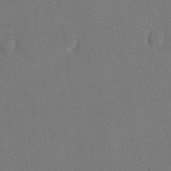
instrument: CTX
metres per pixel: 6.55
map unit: eHh
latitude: 18.6868
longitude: -67.6316
